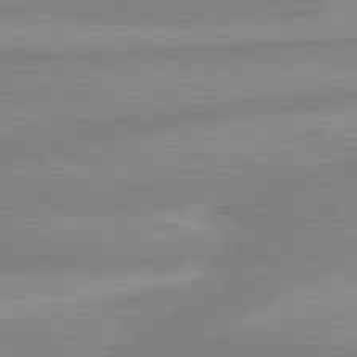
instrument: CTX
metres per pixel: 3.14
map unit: lApd
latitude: 80.3845
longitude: -168.3090
